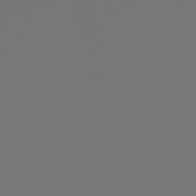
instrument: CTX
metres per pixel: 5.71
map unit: lHb
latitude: -50.7085
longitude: 79.8989
